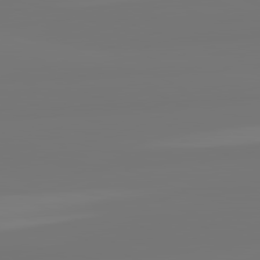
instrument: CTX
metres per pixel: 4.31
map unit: lApd
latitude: 82.2144
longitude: -176.4412
